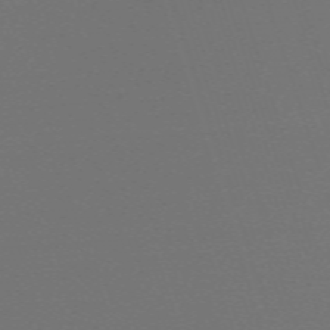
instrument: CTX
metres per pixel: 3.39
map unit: eHh
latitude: -63.5210
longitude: 52.8219
